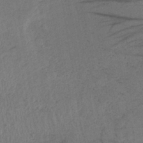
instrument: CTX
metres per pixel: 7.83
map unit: lHb
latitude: -38.2173
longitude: 72.5007
